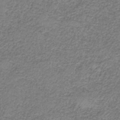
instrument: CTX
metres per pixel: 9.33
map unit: HNb
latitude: -37.9178
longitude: 51.0486
